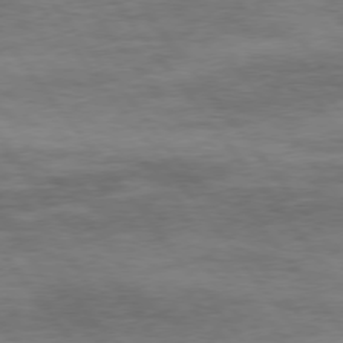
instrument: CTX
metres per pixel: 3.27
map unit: Hpe
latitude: 75.1970
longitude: -143.2537
